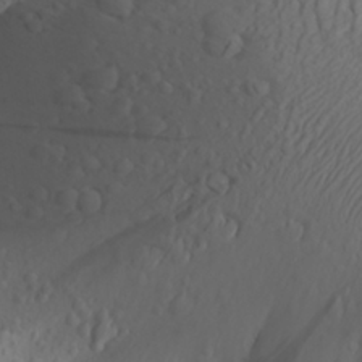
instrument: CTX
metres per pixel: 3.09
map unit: Aa
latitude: 26.4601
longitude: -144.7813
